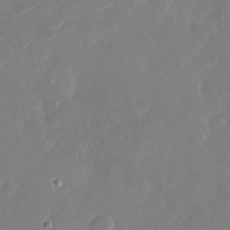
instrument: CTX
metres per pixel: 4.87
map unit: Nhu
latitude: -29.4643
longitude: -72.4601
